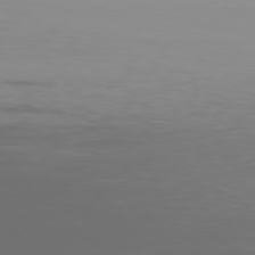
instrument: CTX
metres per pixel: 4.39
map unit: Hpe
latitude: 77.5371
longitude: -123.8583
